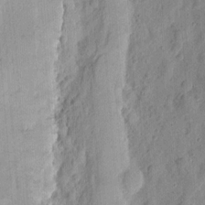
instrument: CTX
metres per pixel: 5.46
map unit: eHh
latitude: 11.3482
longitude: -74.0255
